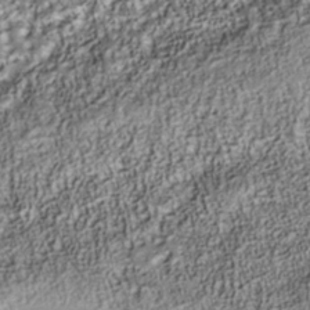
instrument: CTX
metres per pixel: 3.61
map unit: Nhu
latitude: -40.5763
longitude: -84.2901
